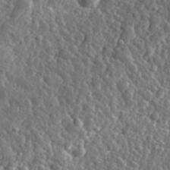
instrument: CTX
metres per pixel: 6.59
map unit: eHh
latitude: 35.0269
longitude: -80.0444
